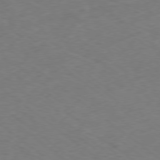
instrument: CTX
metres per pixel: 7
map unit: Ap
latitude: -78.1416
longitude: -76.0444
